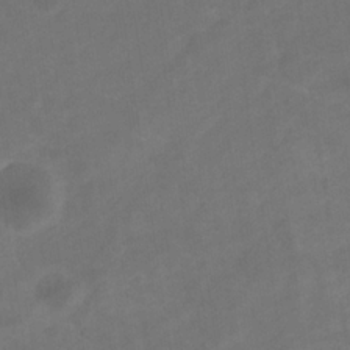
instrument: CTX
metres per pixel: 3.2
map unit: eHb
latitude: -32.8219
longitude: 72.5196
